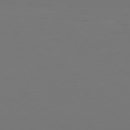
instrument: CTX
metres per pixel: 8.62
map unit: Hpe
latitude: 78.1389
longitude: -171.9717
